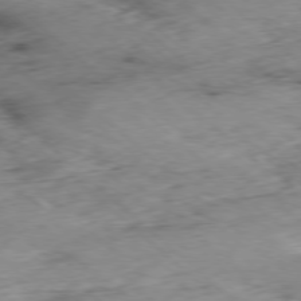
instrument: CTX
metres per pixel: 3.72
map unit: Ap
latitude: -78.1605
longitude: -60.4979
